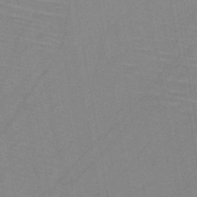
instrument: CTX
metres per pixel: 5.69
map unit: HNb
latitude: -45.3321
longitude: -40.9135
